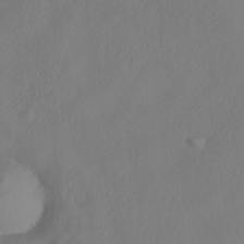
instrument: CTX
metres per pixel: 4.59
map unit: HNhu
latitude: -39.2943
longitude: 101.6154
